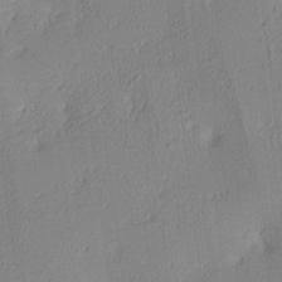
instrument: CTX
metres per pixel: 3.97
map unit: lAa
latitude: 4.1200
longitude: -115.8772
